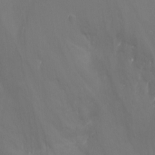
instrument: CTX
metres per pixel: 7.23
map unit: Nhu
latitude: -14.2362
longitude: -62.7247
